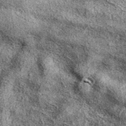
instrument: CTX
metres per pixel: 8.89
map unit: eAb
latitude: 37.5749
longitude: 106.0094
